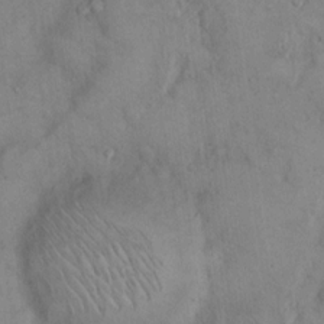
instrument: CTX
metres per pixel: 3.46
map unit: Hto
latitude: 14.4601
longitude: -60.3656
